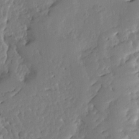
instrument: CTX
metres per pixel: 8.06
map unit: Ave
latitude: 12.9325
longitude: -136.1011
